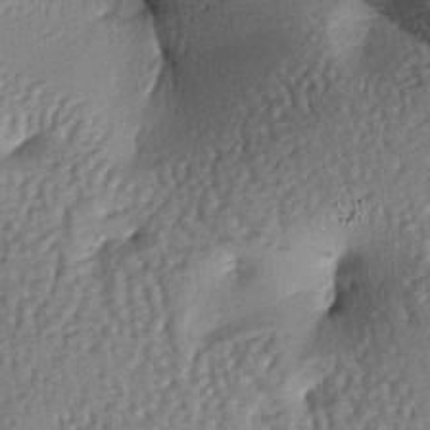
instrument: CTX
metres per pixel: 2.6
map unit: lAa
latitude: -6.9164
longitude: -125.9528
